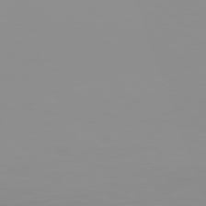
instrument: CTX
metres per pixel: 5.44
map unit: Hpe
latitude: 77.7827
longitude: -141.3670
